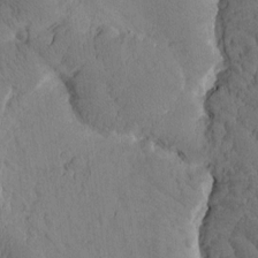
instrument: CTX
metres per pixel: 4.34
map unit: Htu
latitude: -2.5762
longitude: 172.8786
